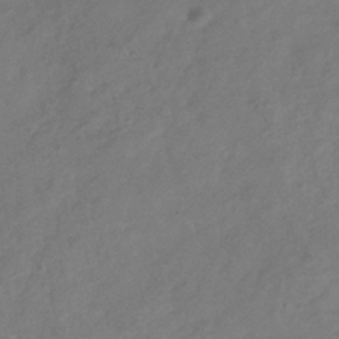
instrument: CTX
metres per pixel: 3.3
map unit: Hve
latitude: -34.3495
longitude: 90.1039
